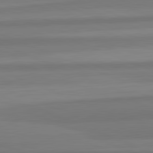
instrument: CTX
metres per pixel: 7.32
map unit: lApd
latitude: 82.4034
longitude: 177.8045
